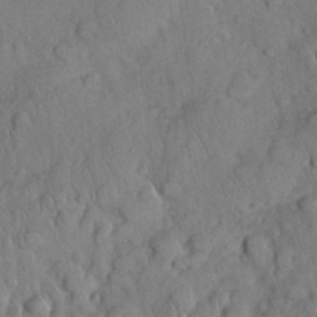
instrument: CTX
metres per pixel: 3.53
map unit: Nhu
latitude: 28.1767
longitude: -69.0270
